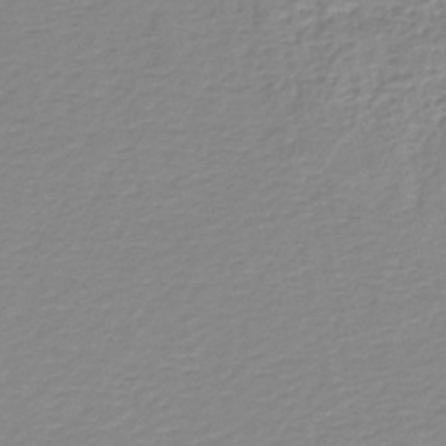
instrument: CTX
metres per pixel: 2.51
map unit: lHb
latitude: -46.3873
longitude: 64.9920
